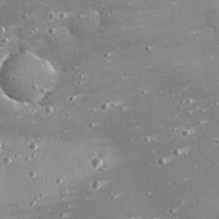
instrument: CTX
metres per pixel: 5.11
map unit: eHh
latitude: 25.1403
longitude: -88.8191
